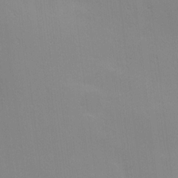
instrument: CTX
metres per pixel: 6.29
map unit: Hve
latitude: 18.1389
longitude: 151.0297
